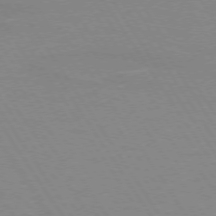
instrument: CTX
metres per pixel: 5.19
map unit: lApd
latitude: 73.6694
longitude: -56.5923
